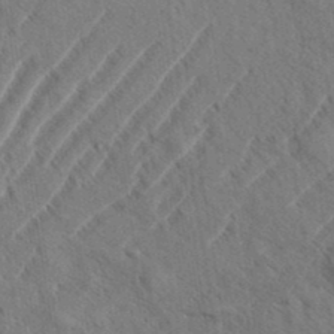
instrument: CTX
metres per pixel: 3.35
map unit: eHh
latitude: 36.8758
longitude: -138.2522
